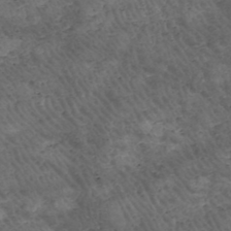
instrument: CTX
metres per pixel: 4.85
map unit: HNhu
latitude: -48.0472
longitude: 28.7841
